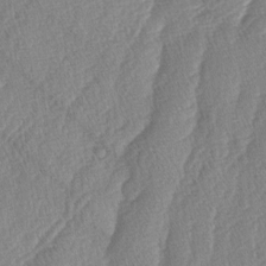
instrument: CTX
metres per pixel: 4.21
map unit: lAa
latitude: -4.8219
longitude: -130.1011
